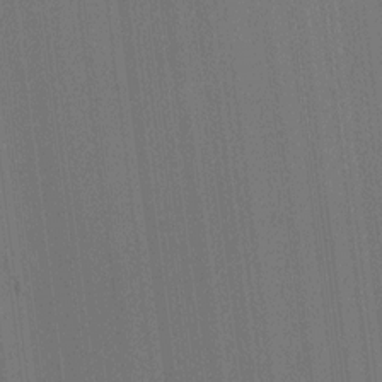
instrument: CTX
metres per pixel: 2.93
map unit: HNhu
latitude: 8.9136
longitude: 15.8234
